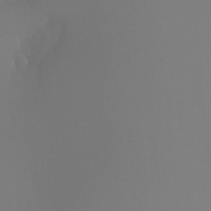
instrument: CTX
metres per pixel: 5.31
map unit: Ht
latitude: -4.5384
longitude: -60.8947
